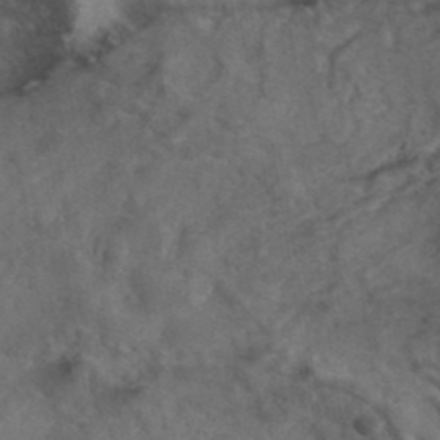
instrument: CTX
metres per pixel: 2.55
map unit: ANa
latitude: 39.2348
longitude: 22.7274
